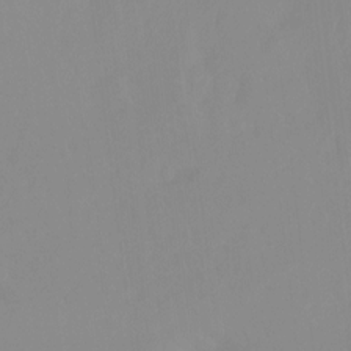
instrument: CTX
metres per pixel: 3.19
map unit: Nhu
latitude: -13.5399
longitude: -57.6315
